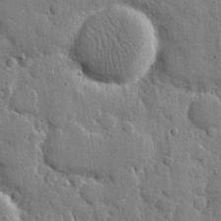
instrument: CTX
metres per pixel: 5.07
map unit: eHh
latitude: 9.2537
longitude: -67.4993
